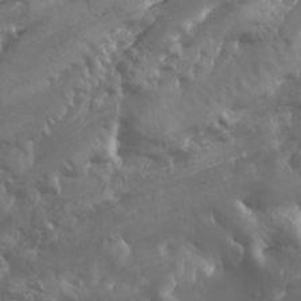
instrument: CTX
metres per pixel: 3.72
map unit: Htu
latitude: -5.1620
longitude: -75.8961
